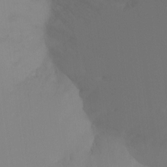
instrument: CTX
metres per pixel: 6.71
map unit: Ht
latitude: -16.3118
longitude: -48.2900
